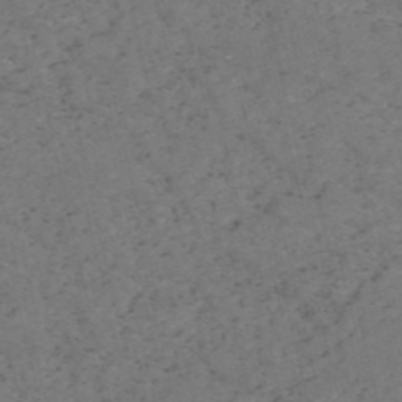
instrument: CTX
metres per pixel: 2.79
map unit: HNb
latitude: -54.7274
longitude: -47.5938
